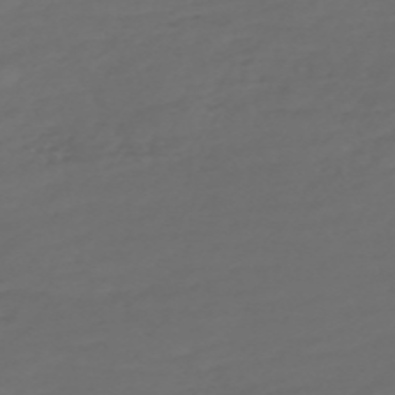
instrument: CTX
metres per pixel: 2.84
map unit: Nve
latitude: -59.6343
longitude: 58.1416
